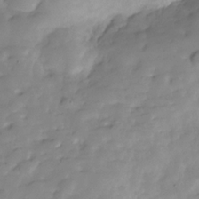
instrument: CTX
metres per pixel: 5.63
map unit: Hve
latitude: -29.2376
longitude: 91.4833
